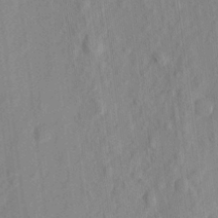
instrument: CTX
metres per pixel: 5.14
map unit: eHh
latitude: 5.8772
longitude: -73.6883
